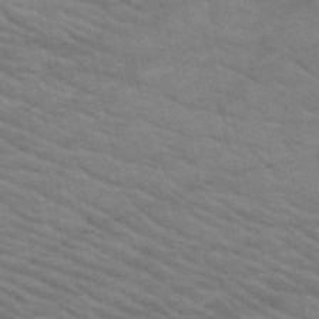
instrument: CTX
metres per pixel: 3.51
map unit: HNb
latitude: -53.2376
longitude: -45.0458
